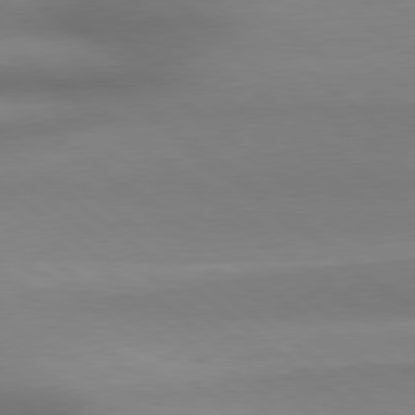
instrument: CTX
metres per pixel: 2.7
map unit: Hpe
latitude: 78.9514
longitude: -133.1403
